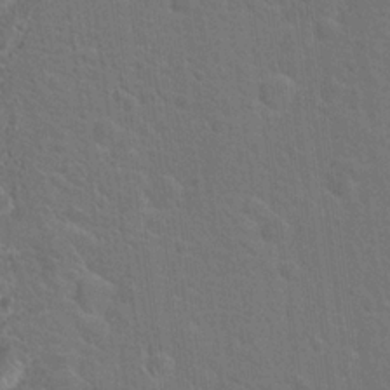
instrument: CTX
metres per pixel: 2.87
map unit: Hto
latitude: 17.8017
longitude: -41.4237
